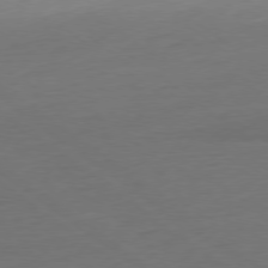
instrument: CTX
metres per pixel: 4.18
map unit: Ap
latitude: -79.0108
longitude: -55.4804
